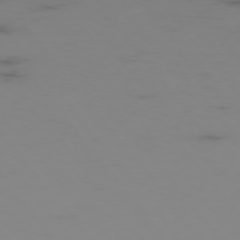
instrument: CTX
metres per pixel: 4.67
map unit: Hpe
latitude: -75.8801
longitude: -19.8772
